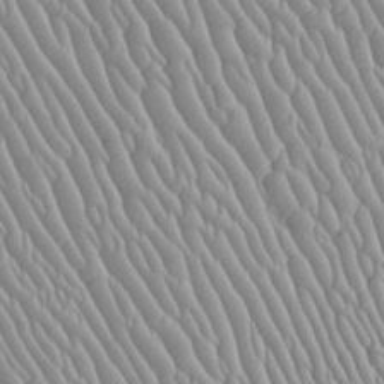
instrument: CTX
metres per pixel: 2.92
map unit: Htu
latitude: -6.1794
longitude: 153.6910
